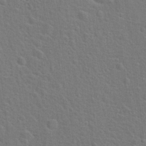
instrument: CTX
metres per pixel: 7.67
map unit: Hto
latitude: 22.7246
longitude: -47.3293
